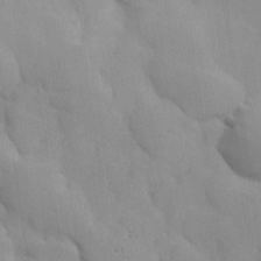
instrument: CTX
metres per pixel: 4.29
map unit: Hve
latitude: 30.8191
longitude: 150.8030
